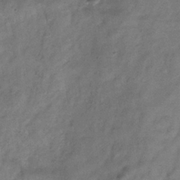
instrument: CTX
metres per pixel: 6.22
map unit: Hve
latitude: -33.4077
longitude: 89.9178
